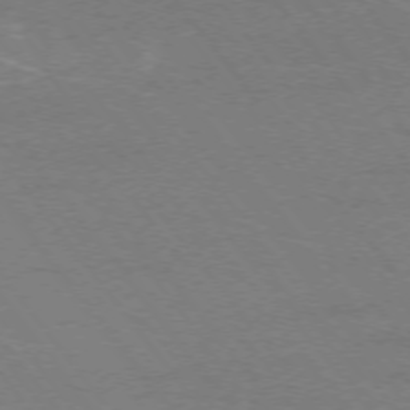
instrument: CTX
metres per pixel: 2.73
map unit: Ap
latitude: -75.1998
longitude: -74.8191
